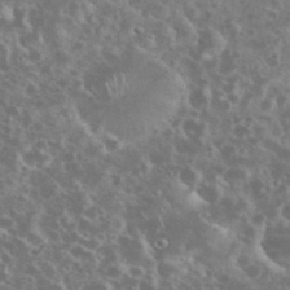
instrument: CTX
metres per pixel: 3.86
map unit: eHh
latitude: 35.0458
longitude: -60.8569
